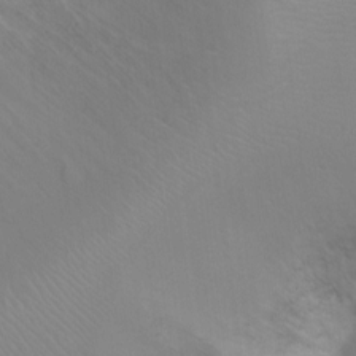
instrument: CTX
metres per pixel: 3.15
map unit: Ht
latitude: -8.0094
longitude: -34.2900
